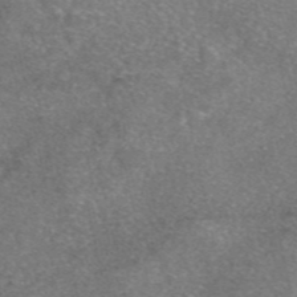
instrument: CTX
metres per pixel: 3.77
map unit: eAb
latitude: 46.9325
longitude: 104.9919
